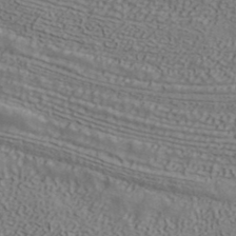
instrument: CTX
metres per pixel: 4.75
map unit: ANa
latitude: 39.8772
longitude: 34.8030
